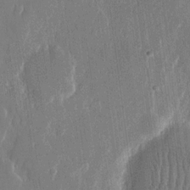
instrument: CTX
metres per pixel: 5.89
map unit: eHh
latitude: 13.6127
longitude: -71.2915
